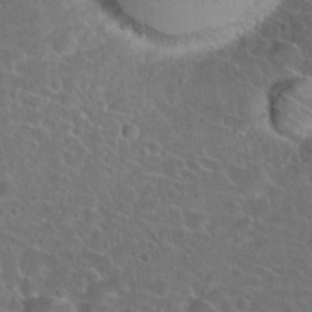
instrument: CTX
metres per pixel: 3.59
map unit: Hto
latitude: 23.8961
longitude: -45.9150
